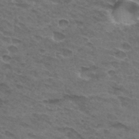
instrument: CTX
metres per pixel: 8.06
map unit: Hto
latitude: 32.2900
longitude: -47.5183
